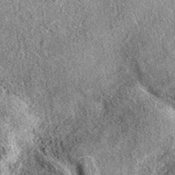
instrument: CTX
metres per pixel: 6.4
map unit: eAb
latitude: 38.8947
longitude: 107.9367
